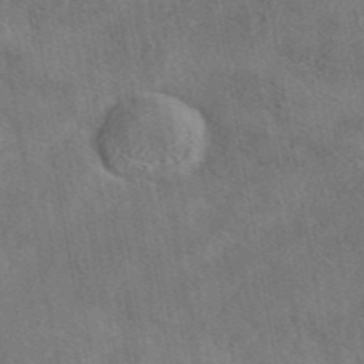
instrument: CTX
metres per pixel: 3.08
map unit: eAb
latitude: 42.9136
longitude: 109.2754
